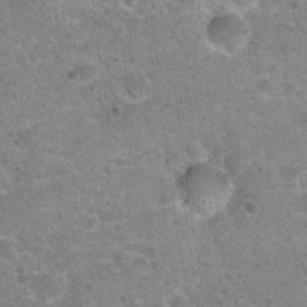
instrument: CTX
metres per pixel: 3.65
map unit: Hto
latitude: 22.4412
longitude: -49.2159
